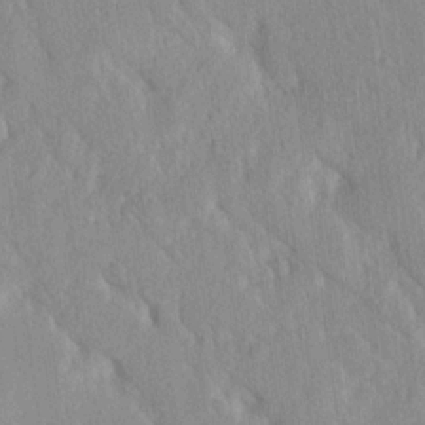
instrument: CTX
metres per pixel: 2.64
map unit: Ave
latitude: 20.7435
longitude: -136.7247
